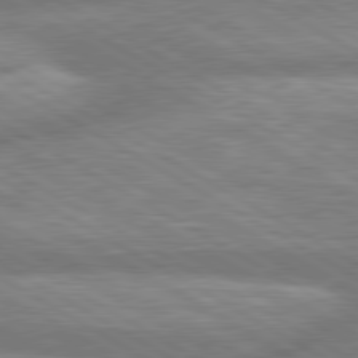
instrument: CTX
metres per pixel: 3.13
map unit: lApd
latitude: 80.4034
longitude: -165.8961
